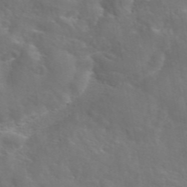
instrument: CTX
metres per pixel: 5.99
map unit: eAb
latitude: 45.4993
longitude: 125.5399
